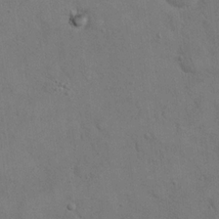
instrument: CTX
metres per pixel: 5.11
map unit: eHh
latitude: 21.1403
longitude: -59.3482
